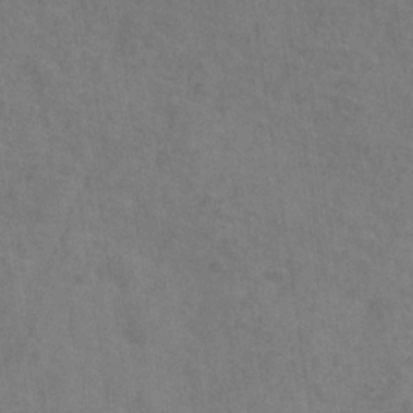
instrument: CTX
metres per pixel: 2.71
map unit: Hve
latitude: -33.5022
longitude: 91.8234
